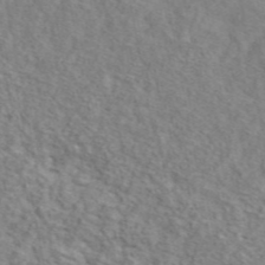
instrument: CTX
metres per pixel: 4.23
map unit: ANa
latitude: 46.2901
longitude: 29.4454
